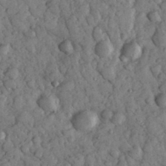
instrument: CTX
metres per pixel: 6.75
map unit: eHh
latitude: 33.4615
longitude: -69.3104
